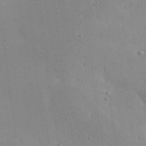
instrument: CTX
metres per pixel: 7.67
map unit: Aa
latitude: 32.4412
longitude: -133.4049
